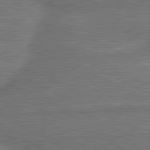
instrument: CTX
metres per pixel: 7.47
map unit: lApd
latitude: 81.0080
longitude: 141.0108
